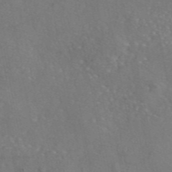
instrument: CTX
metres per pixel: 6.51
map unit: eAb
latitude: 46.3279
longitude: 110.7463
